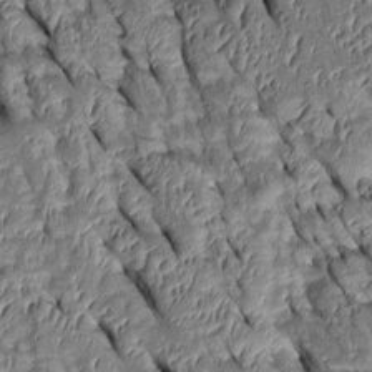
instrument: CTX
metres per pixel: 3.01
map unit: Htu
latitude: 0.9891
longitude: 148.4251
